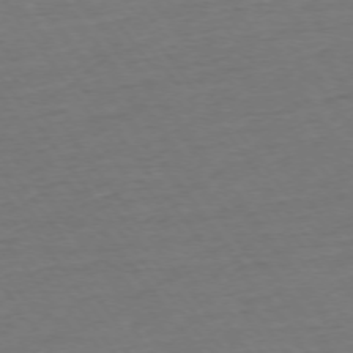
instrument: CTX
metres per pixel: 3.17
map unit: Ap
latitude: -74.9353
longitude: -80.6679
